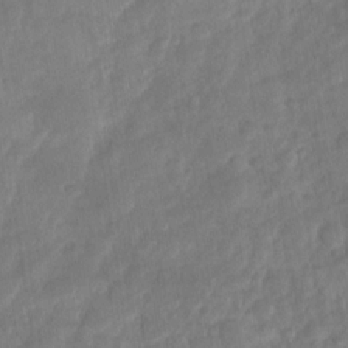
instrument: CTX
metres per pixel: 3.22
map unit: Nhu
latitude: -29.2187
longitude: -62.7624
